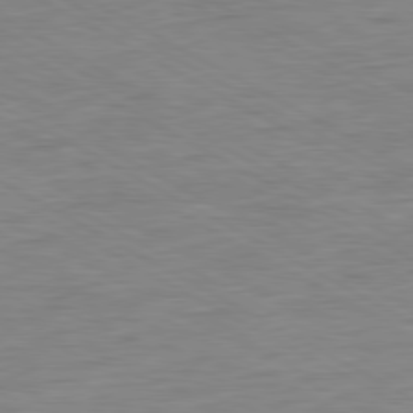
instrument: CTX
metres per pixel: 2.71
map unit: Ap
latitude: -81.0298
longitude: -78.1956
